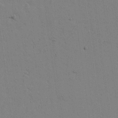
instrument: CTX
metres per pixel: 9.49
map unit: lAvf
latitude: 16.9136
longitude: -127.3482
